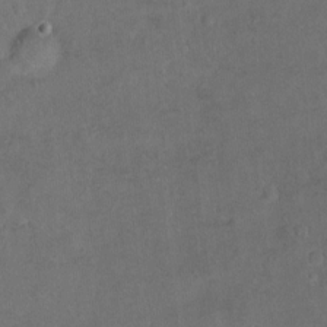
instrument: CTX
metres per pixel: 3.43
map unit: Hto
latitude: -7.6155
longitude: -36.1011
